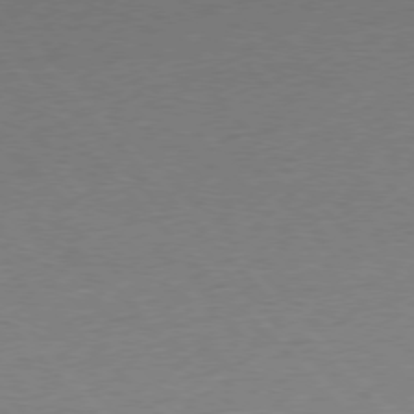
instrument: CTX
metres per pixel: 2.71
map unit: Ap
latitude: -77.7856
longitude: -95.6127
